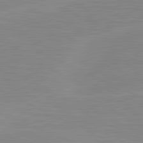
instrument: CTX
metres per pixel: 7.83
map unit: lApd
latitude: 81.6694
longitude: -172.1199
